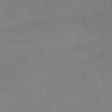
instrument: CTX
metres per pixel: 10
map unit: lHvf
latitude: -10.1417
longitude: -101.6127
